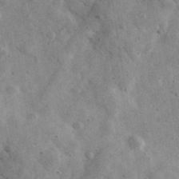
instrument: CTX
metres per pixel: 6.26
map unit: Ave
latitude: 39.2537
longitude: -107.6316
